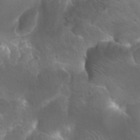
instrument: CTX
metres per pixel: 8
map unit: Hto
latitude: 27.4049
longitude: -38.2711
